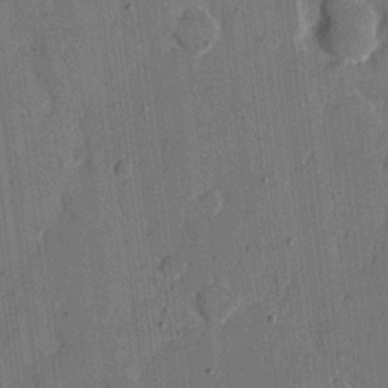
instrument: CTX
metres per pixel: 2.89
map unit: eHh
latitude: 7.3482
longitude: -66.5167
